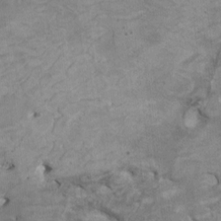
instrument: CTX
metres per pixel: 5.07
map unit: HNhu
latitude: 4.1200
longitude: -3.5371
